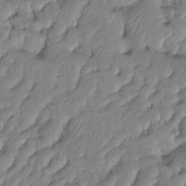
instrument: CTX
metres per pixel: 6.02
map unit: HNhu
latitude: -24.9164
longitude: 50.9164
